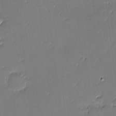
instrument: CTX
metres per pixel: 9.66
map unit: eHh
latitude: -3.4265
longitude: -81.6694
